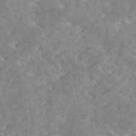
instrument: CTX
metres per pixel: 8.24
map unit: eAb
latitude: 45.3670
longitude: 126.1227
